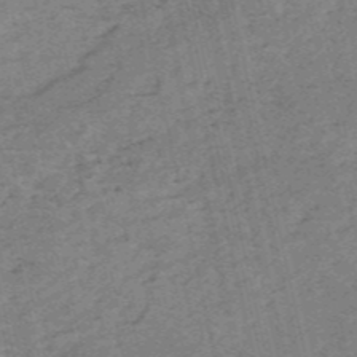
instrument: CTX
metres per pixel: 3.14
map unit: HNb
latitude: -54.6708
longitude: -42.8191
